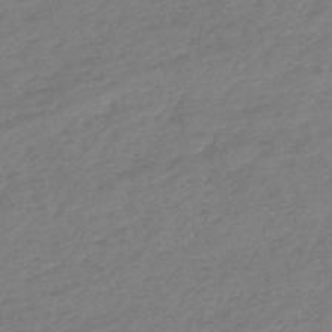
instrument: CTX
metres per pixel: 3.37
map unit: lHb
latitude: -45.2376
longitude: 70.6330
